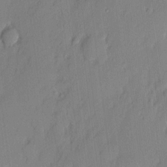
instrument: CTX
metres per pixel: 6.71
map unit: eHh
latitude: 3.5938
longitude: -76.7435
